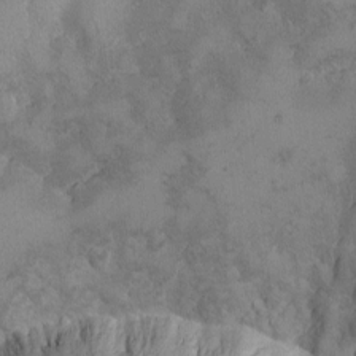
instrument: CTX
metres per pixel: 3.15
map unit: Ave
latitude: -10.0283
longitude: -117.8961
